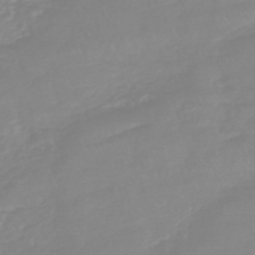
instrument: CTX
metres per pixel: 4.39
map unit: eHb
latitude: -45.3132
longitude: 82.3873
